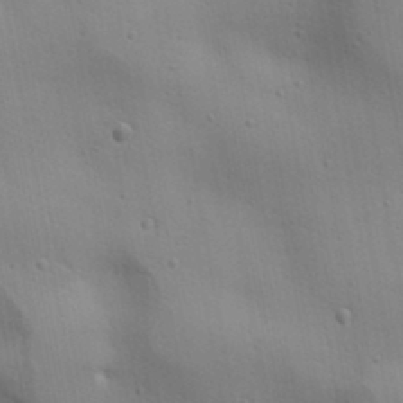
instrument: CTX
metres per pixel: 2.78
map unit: lAa
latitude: 18.2711
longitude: -138.7435
